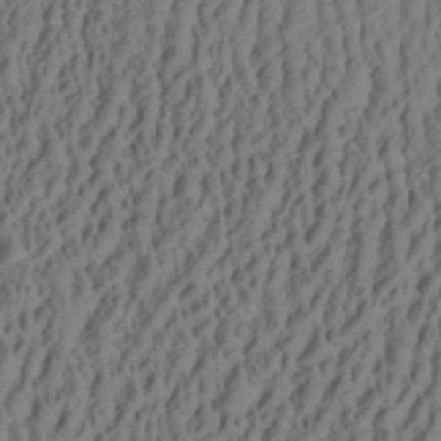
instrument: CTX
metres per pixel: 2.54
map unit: Aa
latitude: 28.7435
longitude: -137.4427
